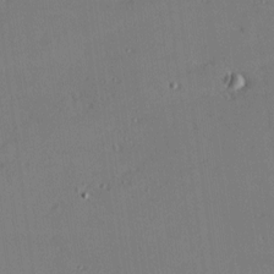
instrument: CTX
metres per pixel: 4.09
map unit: Nhu
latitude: 0.2900
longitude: -77.1970
